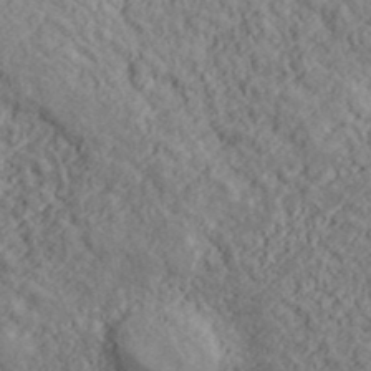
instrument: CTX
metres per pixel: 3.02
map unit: lHvf
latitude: 38.4979
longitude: -89.9528
